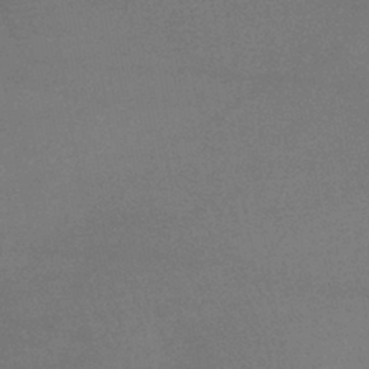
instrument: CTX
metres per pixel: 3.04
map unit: lHb
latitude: -41.3887
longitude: 73.5021
